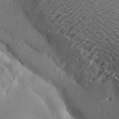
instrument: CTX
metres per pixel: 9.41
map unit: Aa
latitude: 19.4048
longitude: -144.2711
